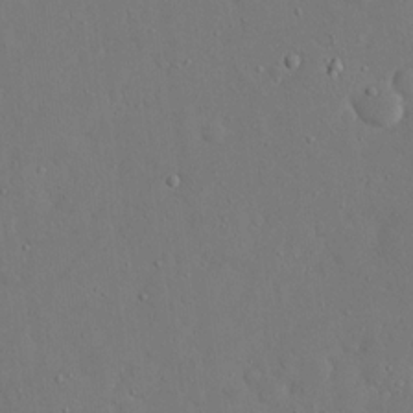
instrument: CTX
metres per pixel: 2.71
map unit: eHh
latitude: 16.5168
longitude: -70.8758
